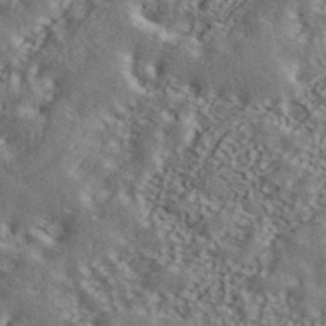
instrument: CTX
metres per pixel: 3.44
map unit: ANa
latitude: 43.5749
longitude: 47.8611
